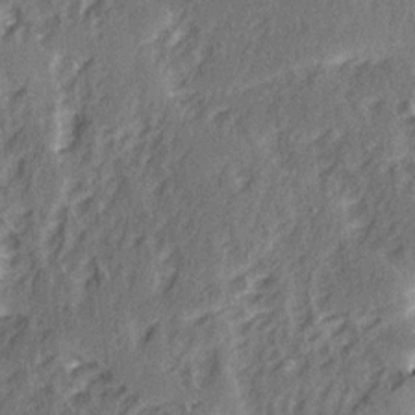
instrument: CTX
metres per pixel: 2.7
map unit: Ave
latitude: 15.2726
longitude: -104.3468
